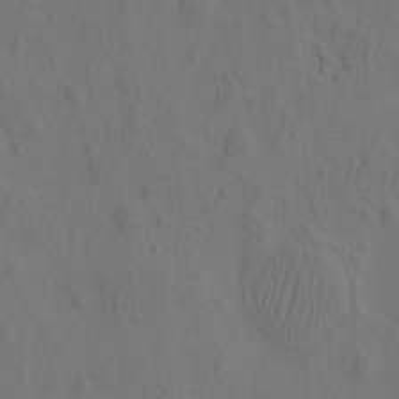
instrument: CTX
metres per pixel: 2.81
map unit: eHh
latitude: -2.7841
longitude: 18.0472
